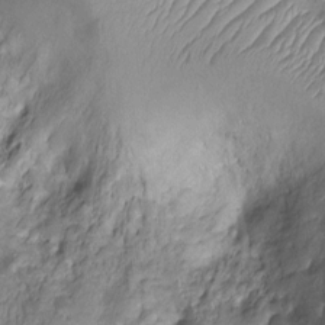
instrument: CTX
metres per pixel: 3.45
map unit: Ht
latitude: -8.9353
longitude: -20.9325
